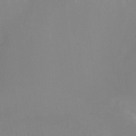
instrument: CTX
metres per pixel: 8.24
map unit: Ht
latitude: -6.5573
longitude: -28.9702
